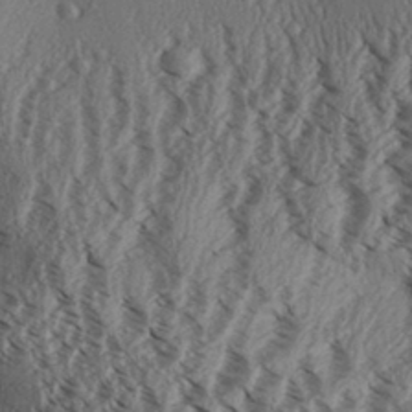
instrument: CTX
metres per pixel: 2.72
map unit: Aa
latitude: 31.1215
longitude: -137.6127
